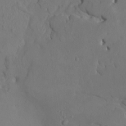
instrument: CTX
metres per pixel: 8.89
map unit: HNhu
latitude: 6.9136
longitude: -6.4979
